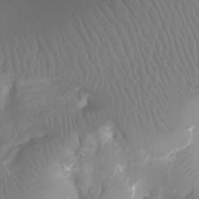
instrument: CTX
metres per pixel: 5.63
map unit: Ht
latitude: -4.3306
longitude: -26.6680
